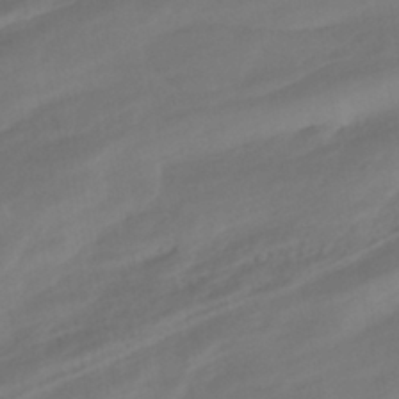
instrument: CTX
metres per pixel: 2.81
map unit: HNhu
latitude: -42.1794
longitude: 104.6140
